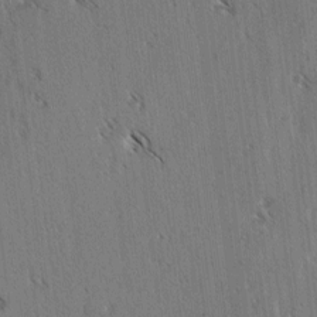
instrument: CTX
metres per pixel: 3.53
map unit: lAvf
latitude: -4.1794
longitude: -113.7261
